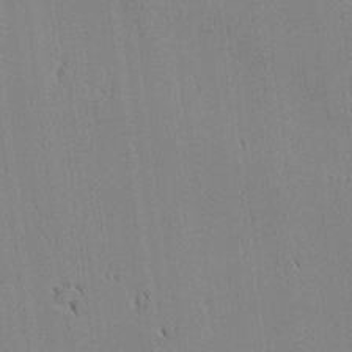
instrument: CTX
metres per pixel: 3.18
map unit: lAvf
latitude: 1.5182
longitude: -107.1025
